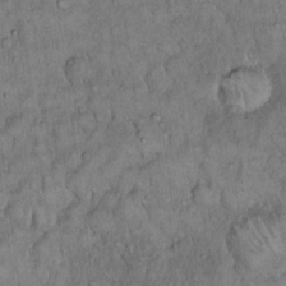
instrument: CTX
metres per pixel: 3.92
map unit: Hto
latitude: 14.6302
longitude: -57.4426
